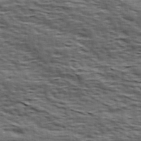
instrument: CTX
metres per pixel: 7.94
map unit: Hve
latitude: 31.8395
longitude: 149.5588
